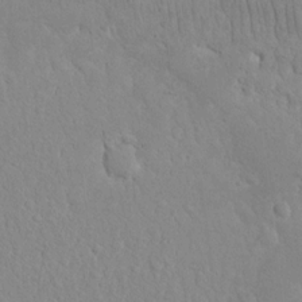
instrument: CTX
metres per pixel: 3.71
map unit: eHh
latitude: 16.2145
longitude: -72.0255
